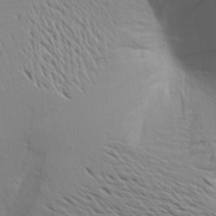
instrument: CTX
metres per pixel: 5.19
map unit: Aa
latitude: 17.8961
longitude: -144.7435
